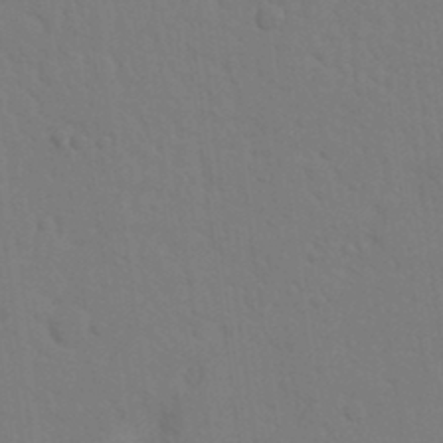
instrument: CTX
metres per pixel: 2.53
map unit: Nhu
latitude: 22.4412
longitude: -73.8773
